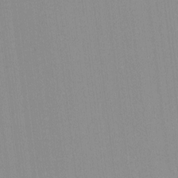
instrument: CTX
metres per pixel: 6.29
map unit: lHvf
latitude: -12.0283
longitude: -103.4426
